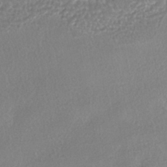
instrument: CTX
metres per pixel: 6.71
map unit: HNhu
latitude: -40.3873
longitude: 95.3320
